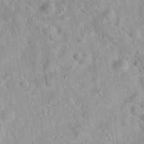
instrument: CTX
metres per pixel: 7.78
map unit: Hto
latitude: 20.4790
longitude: -53.0081
